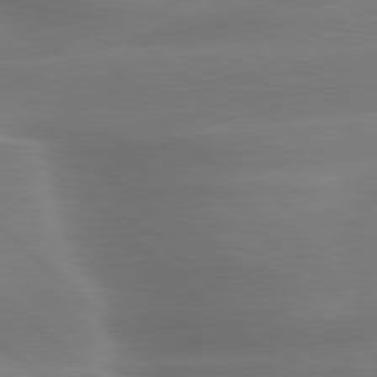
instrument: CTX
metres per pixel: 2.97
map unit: lApd
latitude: 79.4805
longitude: -116.3278
